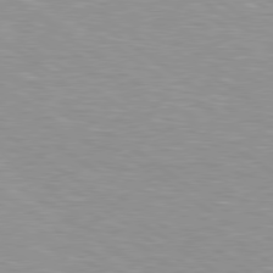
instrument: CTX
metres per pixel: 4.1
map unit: Hpe
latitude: 79.1781
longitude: -154.1956
